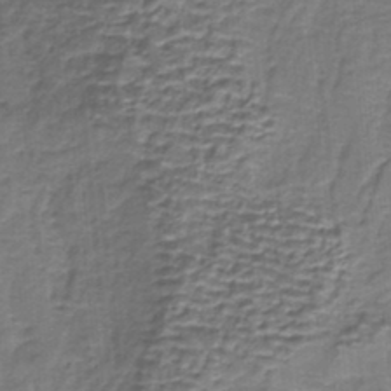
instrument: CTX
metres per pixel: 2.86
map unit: HNb
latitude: -35.7100
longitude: 57.6344
